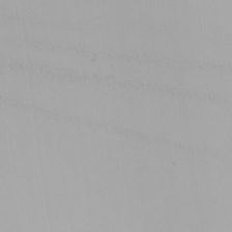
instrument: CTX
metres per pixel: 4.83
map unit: Nhu
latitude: -5.4454
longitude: -92.2333
